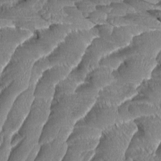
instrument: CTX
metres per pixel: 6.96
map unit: Aa
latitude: 8.7246
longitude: -131.4994
